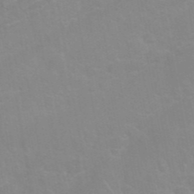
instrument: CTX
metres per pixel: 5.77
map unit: Nhu
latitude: 26.9892
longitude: -61.8205
